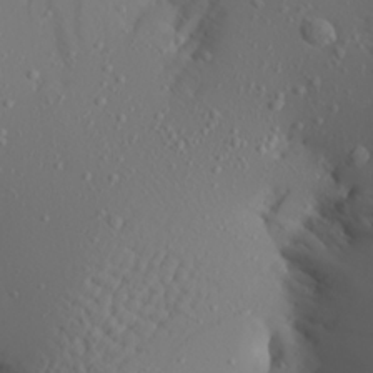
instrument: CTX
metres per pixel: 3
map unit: Aa
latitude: 22.4979
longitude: -146.0444
